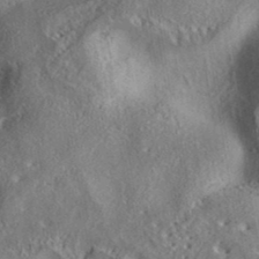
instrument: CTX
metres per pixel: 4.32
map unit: eAb
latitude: 37.8961
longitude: 113.0676
